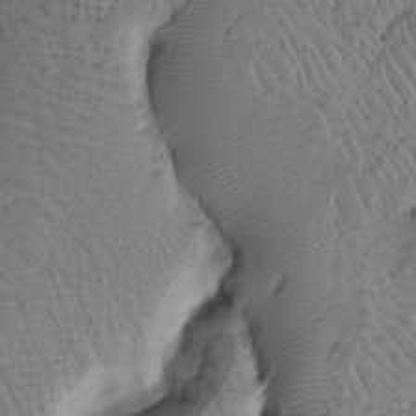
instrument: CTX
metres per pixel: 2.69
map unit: Htu
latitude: -6.7652
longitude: 153.0675
